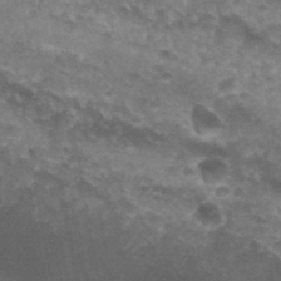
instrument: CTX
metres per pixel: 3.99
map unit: Nhu
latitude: 28.2144
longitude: -54.8380
